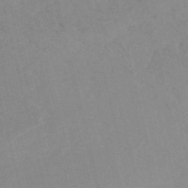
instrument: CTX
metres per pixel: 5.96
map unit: HNb
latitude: -55.2187
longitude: -45.3104
